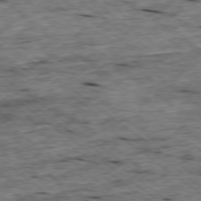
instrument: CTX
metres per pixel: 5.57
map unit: Ap
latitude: -78.8975
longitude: -87.9150
